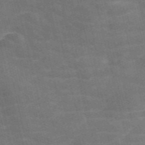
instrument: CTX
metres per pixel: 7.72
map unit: Nve
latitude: -57.4265
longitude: 51.0675
